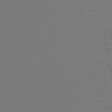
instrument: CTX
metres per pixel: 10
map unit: HNb
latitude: -48.8408
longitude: 59.7855
